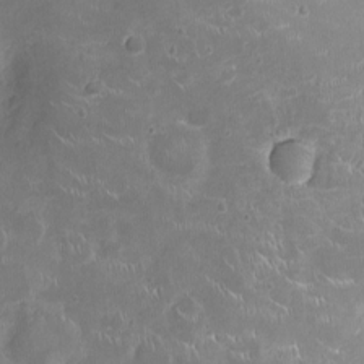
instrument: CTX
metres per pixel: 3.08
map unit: Ht
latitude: -4.5007
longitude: -15.7639
